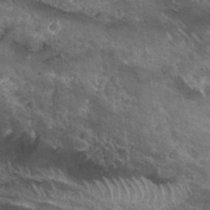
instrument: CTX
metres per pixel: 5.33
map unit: Nhu
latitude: 30.8758
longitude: -54.3845
